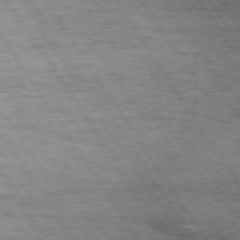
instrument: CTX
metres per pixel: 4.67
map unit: Hpe
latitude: 73.5560
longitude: -134.0255
